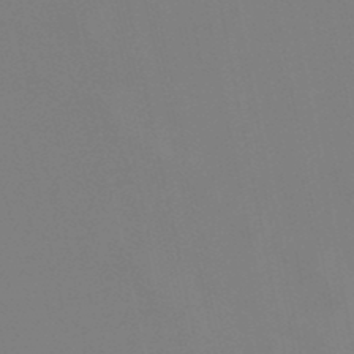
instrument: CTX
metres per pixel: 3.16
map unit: lHb
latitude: -48.8975
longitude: 70.1228
